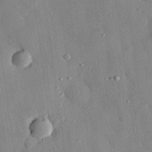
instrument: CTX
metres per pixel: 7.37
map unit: eHh
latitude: 28.2333
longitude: -77.7827
